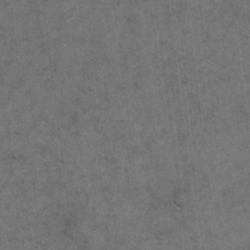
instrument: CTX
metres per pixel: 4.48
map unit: eHh
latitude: 19.1592
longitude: -63.4427
